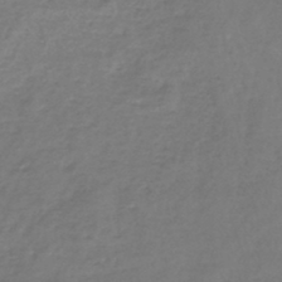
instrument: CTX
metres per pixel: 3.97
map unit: lHb
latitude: -45.3699
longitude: 59.0108
